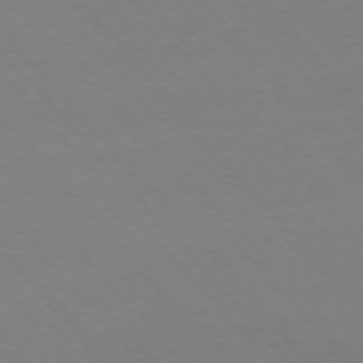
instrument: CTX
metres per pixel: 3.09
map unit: Ap
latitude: -76.1417
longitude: -86.3845
